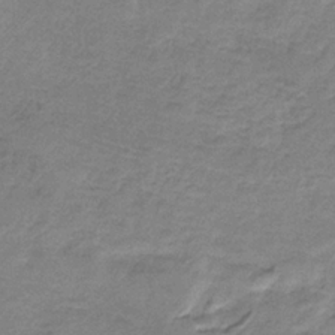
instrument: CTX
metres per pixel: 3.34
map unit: HNb
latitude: -33.8612
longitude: 56.5385
